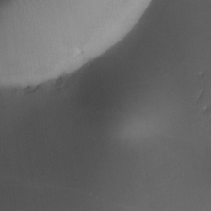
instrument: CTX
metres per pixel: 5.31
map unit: Ave
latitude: -10.7652
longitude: -122.2334
